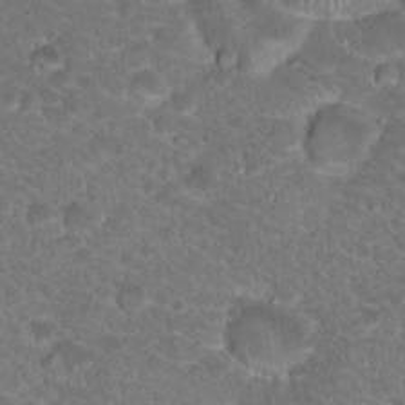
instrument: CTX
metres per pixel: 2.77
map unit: Hto
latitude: 19.1214
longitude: -34.0255
